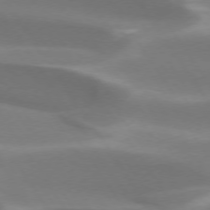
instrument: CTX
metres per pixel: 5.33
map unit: lApd
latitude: 73.6505
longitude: -51.0080
